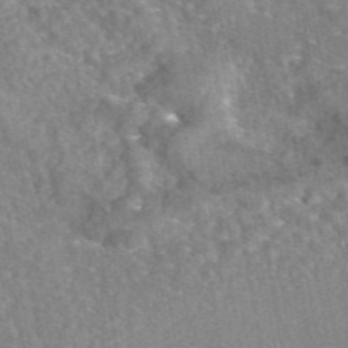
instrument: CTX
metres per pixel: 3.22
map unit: eAb
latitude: 45.6316
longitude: 107.6344
